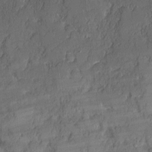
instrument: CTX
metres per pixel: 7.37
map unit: lAvf
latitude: -1.6533
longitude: -105.4427
